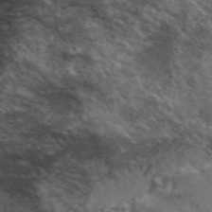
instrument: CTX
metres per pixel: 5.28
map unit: ANa
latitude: 48.5168
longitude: -74.4979
